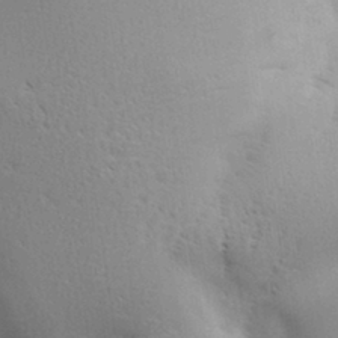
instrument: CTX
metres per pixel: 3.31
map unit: Aa
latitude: 32.4412
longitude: -140.3845
